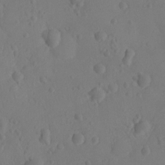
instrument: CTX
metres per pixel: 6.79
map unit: Ht
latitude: -10.3117
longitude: -23.0458
